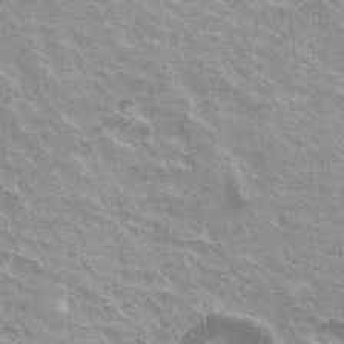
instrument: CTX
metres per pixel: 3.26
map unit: Hto
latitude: 33.9717
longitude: -40.6301
